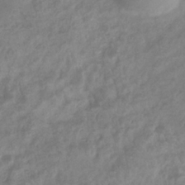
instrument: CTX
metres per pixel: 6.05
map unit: eHb
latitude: -33.0109
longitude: 75.9556
